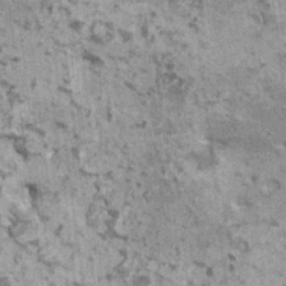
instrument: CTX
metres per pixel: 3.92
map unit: HNhu
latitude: 3.5182
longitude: 4.8408
